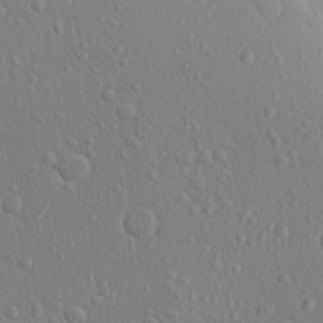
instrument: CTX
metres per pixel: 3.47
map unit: Aa
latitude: 23.3293
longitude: -146.3279
